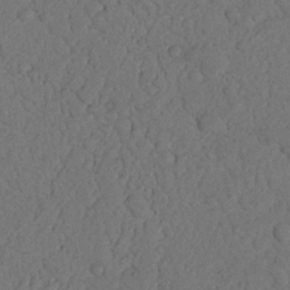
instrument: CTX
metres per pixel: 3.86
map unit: Nhu
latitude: 22.0822
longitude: -74.5546
